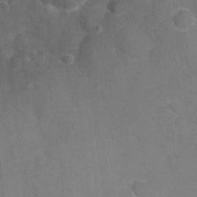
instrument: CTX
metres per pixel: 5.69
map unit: Nhu
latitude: -22.2740
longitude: -55.7827
